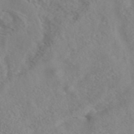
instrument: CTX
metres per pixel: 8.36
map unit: ANa
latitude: 43.8961
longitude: 27.6721
